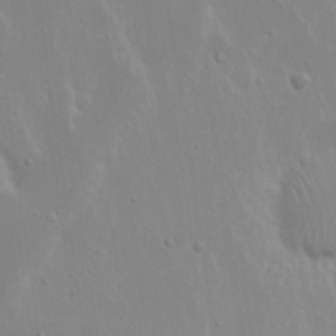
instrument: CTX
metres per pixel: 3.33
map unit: eHh
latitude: 19.7071
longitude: -72.2145
